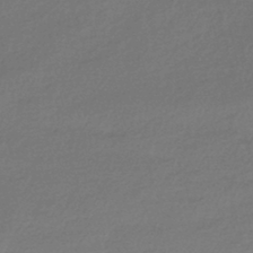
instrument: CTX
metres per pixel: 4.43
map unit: HNhu
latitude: -42.0849
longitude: 94.4629
